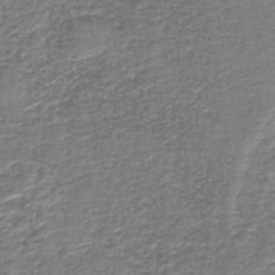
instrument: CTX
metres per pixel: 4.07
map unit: lHb
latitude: -43.9178
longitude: 53.6532
